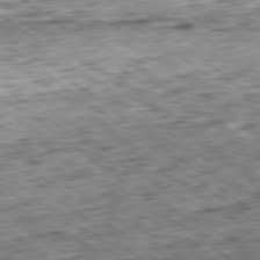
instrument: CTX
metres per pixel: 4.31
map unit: Ap
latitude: -79.1998
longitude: -76.8569
